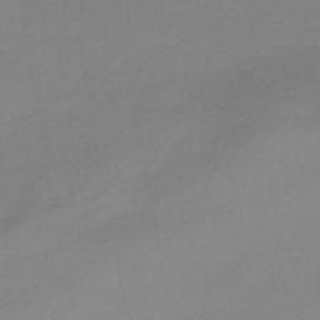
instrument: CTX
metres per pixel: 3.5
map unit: HNhu
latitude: -44.0850
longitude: 95.0108
